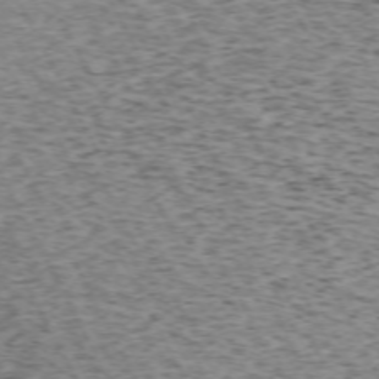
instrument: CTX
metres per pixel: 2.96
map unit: Hpe
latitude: -71.6533
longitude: 11.9178
